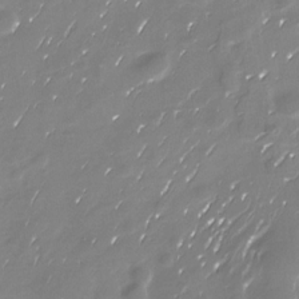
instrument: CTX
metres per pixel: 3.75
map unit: Nhu
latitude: -29.9367
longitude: -77.3859
